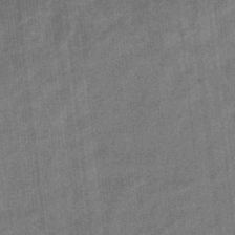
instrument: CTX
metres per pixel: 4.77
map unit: eHb
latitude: -38.1039
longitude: 79.6721
